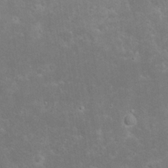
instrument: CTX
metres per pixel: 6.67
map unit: Nhu
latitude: 23.6505
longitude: -71.5938
